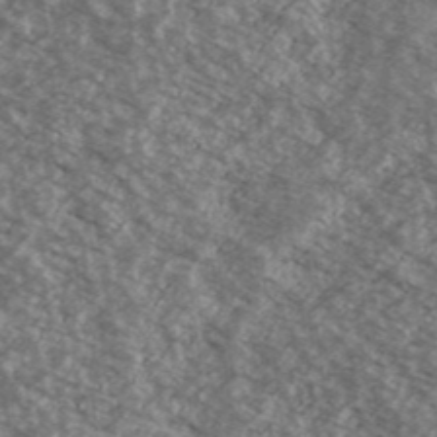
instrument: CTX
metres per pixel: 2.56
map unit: Ave
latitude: 38.8758
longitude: -110.5168
